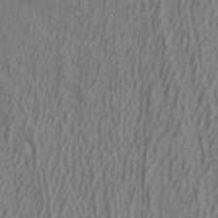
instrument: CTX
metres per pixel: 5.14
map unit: ANa
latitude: 38.4601
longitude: 23.3699
